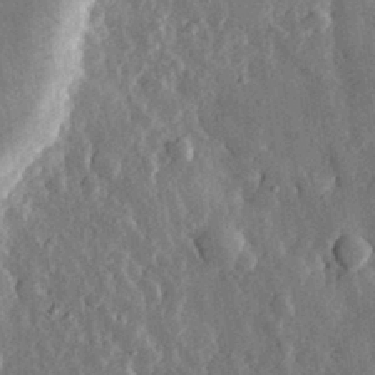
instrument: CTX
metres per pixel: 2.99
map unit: eHh
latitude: 31.1781
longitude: -80.2522
